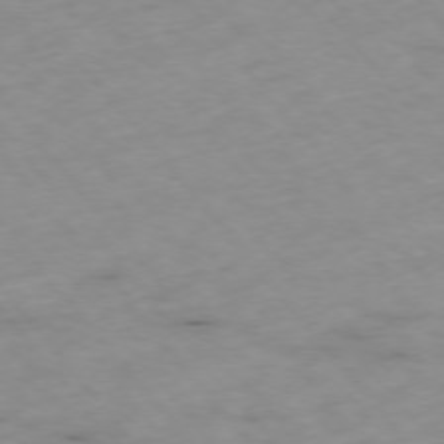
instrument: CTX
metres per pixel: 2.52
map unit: Hpe
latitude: -76.2928
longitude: -18.4223
